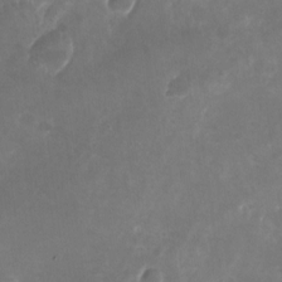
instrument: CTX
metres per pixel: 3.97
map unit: Nhu
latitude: -25.8422
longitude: -71.0080
